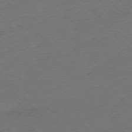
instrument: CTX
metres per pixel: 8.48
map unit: Ap
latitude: -76.0661
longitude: -93.9339
